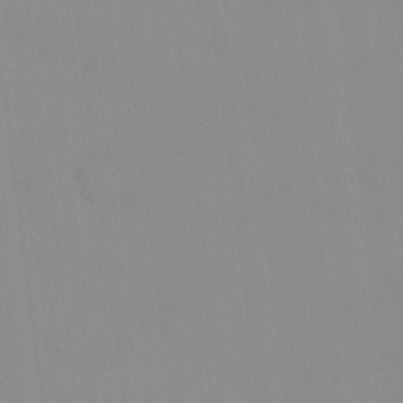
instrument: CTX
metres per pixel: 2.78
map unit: HNhu
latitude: 6.4034
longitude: 2.3117
